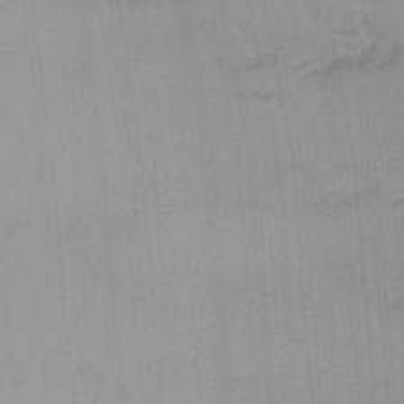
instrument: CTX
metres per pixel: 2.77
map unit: Ave
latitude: 22.8380
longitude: -136.5546
